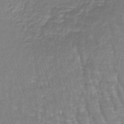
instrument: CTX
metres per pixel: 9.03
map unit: lHb
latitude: -40.8219
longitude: 65.3699
